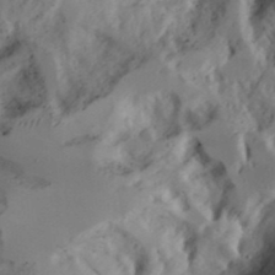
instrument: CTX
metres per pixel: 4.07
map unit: Aa
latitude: 23.4993
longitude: -131.3860
